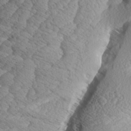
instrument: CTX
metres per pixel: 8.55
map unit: Aa
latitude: 8.6491
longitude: -134.5545
